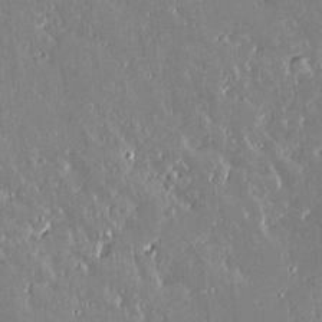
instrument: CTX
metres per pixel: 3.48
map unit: lAvf
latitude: 14.4223
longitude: -128.2144
